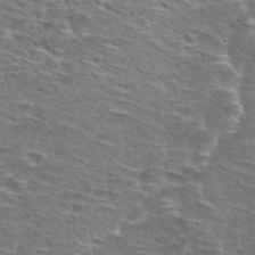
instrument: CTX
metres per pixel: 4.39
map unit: Hto
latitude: 28.3656
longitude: -48.6302
